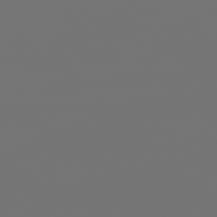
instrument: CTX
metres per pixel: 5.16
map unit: Ap
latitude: -77.7289
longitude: -61.9717
